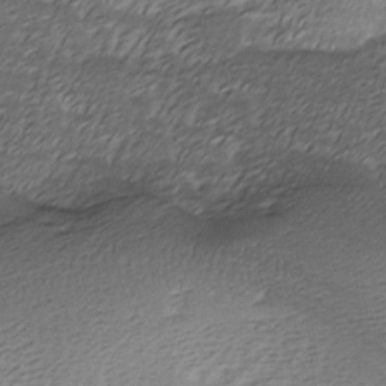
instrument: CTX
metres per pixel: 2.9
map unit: Ave
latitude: -8.1417
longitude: -123.3860
